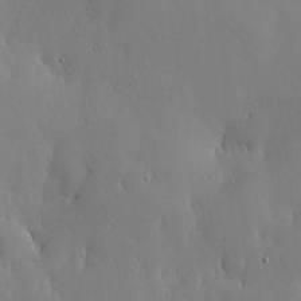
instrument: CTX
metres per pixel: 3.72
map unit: lHvf
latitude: 18.3278
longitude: -114.4034
